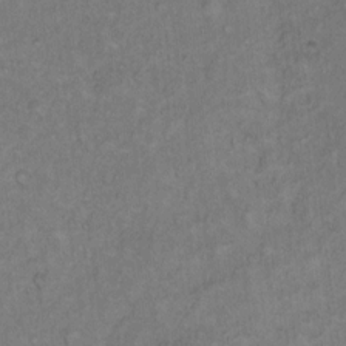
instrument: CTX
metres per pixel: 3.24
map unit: Hto
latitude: 11.3482
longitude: -60.5734
